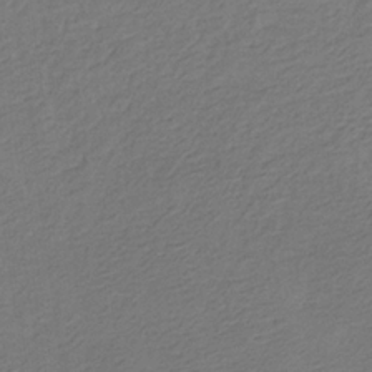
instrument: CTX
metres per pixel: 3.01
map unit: eHb
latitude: -30.0472
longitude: 66.6707
